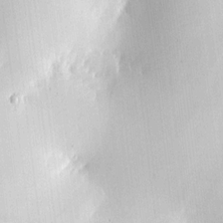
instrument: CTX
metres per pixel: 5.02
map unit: HNhu
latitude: 6.2900
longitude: 14.8219
